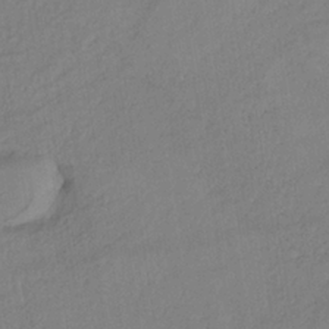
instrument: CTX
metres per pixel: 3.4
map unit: HNb
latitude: -33.8423
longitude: 63.9367
